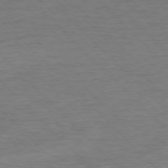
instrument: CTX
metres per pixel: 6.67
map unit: Ap
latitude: -76.8786
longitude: -94.5735
